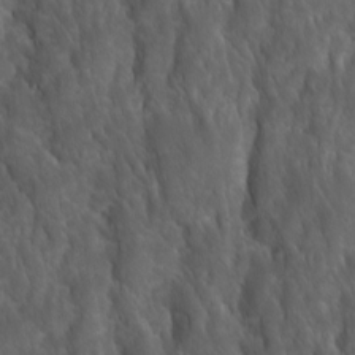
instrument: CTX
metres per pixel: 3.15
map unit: Ave
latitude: 15.8962
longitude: -132.5735
